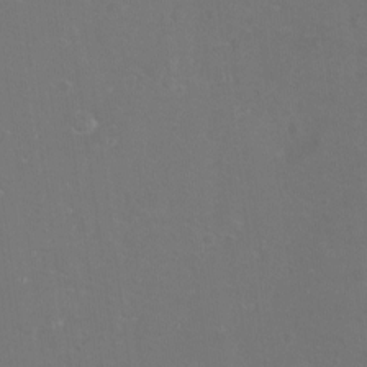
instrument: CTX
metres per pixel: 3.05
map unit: eHh
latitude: -11.5966
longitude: -62.3656
